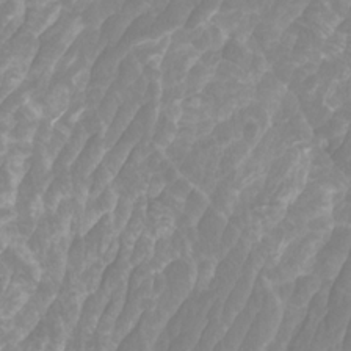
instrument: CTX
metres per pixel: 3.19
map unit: Htu
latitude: -10.4629
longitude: -73.7639
